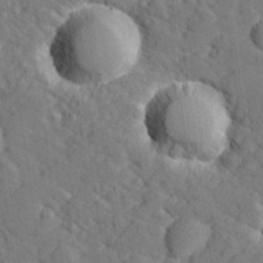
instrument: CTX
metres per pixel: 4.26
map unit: lHvf
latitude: 26.1389
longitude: 142.8974
